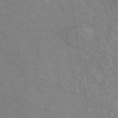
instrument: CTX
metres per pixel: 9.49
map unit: lHb
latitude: -41.0864
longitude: 75.6155
